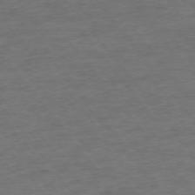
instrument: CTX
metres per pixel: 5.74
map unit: Ap
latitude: -75.7856
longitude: -84.7057
